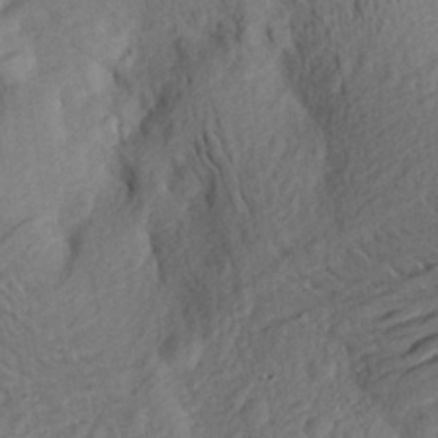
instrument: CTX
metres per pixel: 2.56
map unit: Aa
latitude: 27.3482
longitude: -143.7828
